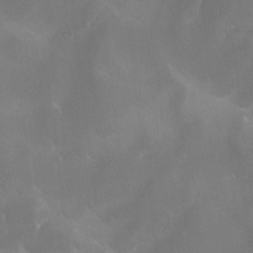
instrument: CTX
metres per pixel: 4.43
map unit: Ave
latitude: -7.6910
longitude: -122.4601
